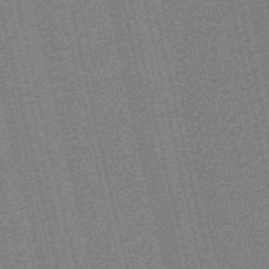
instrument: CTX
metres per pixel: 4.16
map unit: lHb
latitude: -47.3698
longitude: 58.8974
